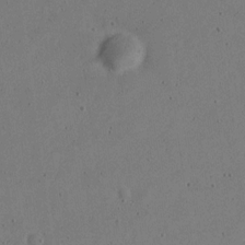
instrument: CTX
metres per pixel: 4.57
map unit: Nve
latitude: -25.0297
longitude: 107.3132
